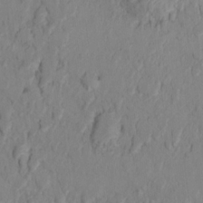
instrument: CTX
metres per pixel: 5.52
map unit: Ht
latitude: 10.8002
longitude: -32.3467
